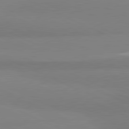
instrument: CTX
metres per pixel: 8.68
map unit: lApd
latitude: 81.2537
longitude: 178.3306
